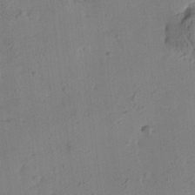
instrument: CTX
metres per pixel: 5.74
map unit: Htu
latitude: -2.0849
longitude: -175.9906
